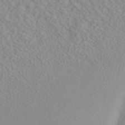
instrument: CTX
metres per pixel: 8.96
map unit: ANa
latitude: 40.3278
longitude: 28.6519
